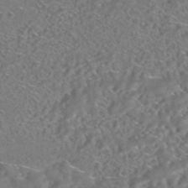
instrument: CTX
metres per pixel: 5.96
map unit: HNhu
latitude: -44.6141
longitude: 100.4817
